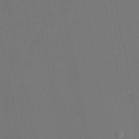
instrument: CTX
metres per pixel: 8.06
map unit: HNhu
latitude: 6.3089
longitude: 4.3306
